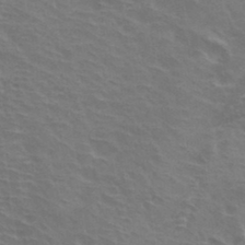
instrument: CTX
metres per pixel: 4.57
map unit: Hto
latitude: 34.3089
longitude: -40.8191
